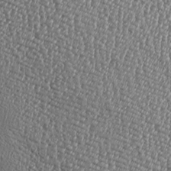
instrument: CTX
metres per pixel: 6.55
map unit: Htu
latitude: -6.7085
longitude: 157.3321
